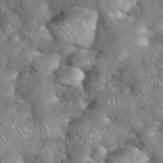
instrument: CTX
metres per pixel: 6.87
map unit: eHh
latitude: 39.3482
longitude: -56.8191
